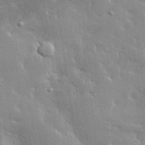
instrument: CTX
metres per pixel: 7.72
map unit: lHvf
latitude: 33.1403
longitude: -92.7813
